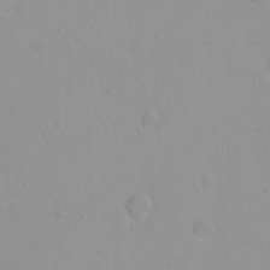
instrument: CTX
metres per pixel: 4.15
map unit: eHh
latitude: 2.0822
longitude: -55.0269
